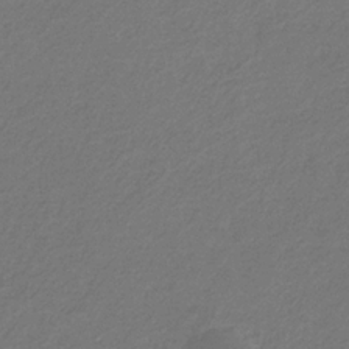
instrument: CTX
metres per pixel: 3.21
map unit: eHb
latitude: -31.3320
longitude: 71.1620
